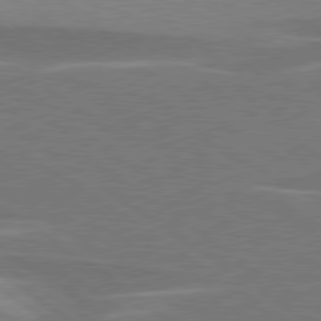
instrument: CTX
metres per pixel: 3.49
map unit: lApd
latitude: 79.0270
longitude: -95.4805
